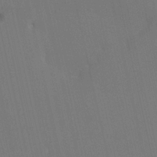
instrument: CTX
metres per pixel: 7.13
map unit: HNhu
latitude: 6.8380
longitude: 4.3684
